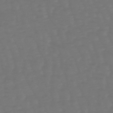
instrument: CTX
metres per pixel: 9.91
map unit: eHb
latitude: -47.5588
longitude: 81.4455
